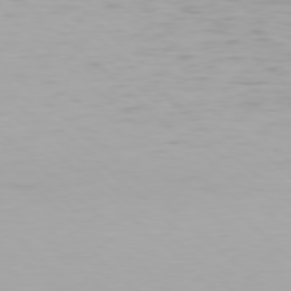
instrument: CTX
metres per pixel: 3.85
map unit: Hpe
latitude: 77.6127
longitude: -163.0081
